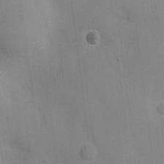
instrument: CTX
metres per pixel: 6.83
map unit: Nhu
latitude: 2.2333
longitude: -16.7624
